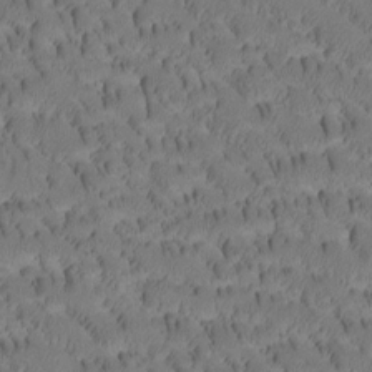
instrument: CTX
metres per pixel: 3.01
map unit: Htu
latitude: -3.6910
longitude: 172.2361
